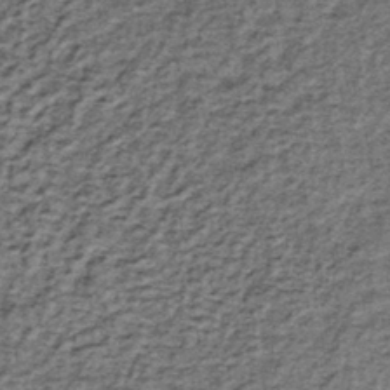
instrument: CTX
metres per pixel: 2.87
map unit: lHb
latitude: -38.7274
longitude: 66.3496
